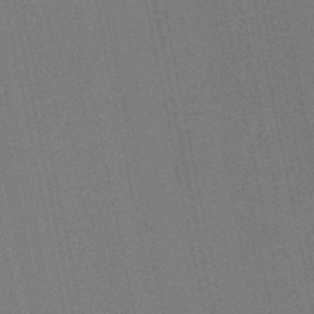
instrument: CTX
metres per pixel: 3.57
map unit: lHb
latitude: -45.9745
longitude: 57.5966
